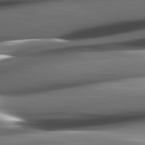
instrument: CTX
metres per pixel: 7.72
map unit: lApd
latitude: 82.4978
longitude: -145.0647
